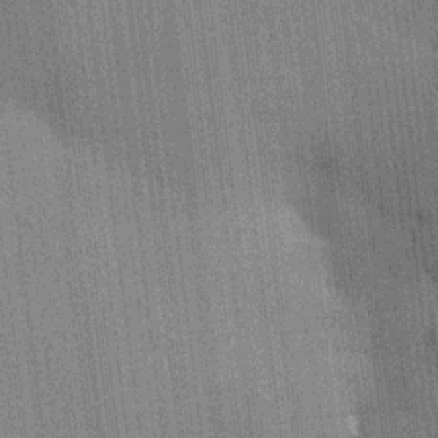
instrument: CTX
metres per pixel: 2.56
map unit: HNhu
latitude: 15.2159
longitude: 12.6896
